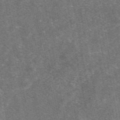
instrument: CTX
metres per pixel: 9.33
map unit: eAb
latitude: 47.3671
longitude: 120.7085
